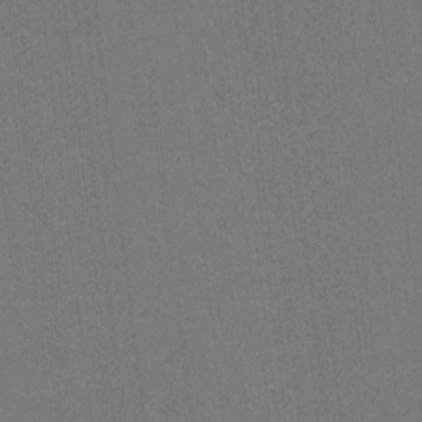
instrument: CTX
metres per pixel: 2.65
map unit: HNhu
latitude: 7.9150
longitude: 4.1605
